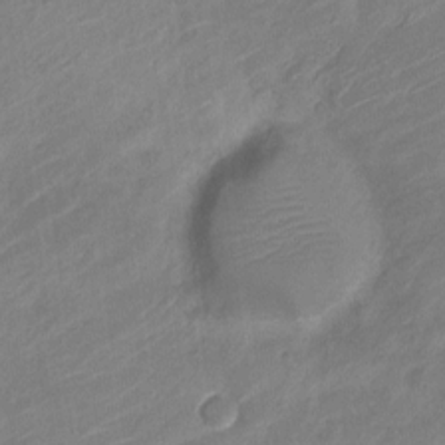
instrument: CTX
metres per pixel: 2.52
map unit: Nve
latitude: -18.8786
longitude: 107.4455
